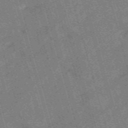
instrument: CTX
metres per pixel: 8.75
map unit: HNb
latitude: -53.7099
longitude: -48.3845
